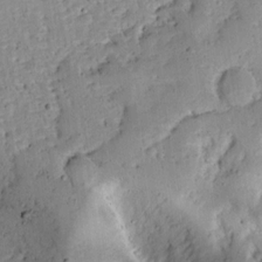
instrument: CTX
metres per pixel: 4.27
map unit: Ave
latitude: 13.1214
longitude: -138.6490
